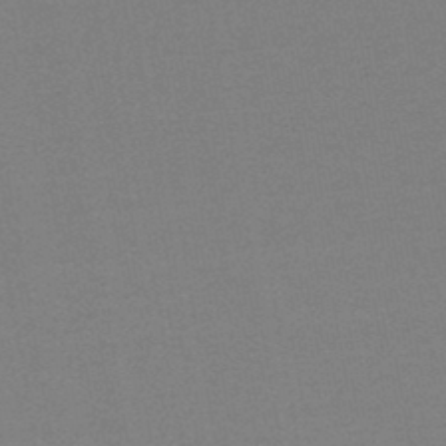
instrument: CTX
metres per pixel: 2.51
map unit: lHb
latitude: -45.2754
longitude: 63.3320
